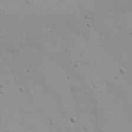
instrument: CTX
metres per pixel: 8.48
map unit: Nhu
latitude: 22.1200
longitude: -69.5182
